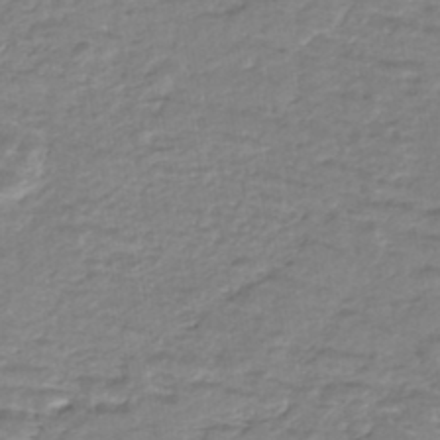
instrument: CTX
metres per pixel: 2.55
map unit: HNhu
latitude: -45.9178
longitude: 96.2551
